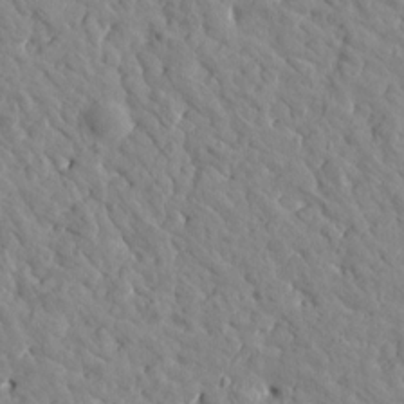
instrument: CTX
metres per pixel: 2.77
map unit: Htu
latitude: 1.6694
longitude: 179.0486
